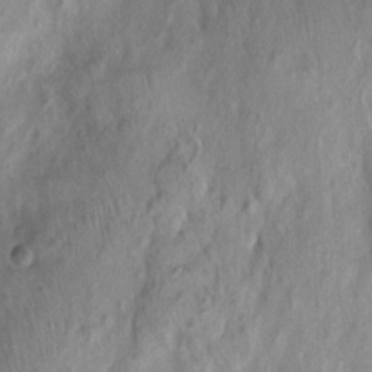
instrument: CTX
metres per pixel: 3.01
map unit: Ht
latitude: -1.9179
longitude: -15.3482
